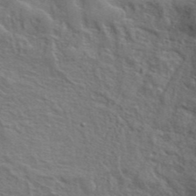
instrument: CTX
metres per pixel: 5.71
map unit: ANa
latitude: 40.3656
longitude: 29.5966
